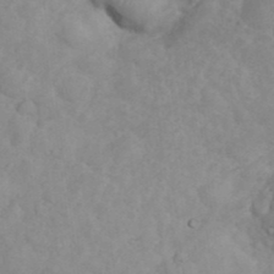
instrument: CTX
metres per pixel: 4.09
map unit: eHh
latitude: 35.6882
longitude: -62.5735
